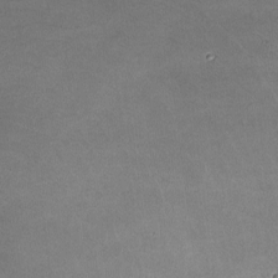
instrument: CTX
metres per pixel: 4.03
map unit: lHvf
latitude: -10.4818
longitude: -103.0080
